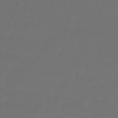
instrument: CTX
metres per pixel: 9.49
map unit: lHb
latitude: -43.8611
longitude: 69.5210
